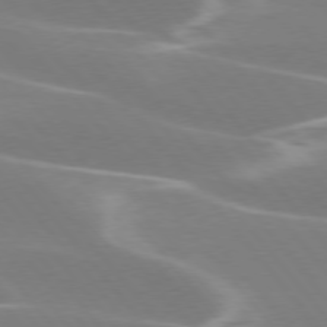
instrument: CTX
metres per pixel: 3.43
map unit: lApd
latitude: 75.8772
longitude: -63.0837
